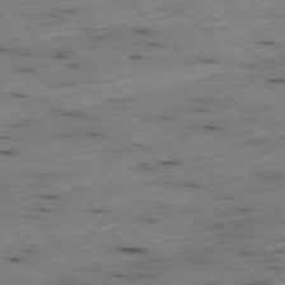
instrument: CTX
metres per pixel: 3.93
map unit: Ap
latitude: -77.5777
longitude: -89.7639
